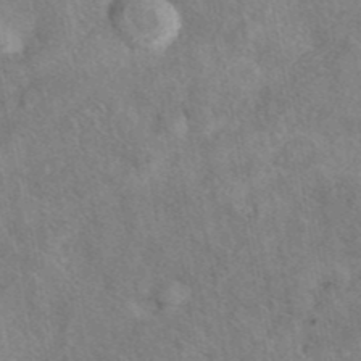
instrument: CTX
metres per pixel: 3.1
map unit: eAb
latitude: 42.7057
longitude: 109.6533
